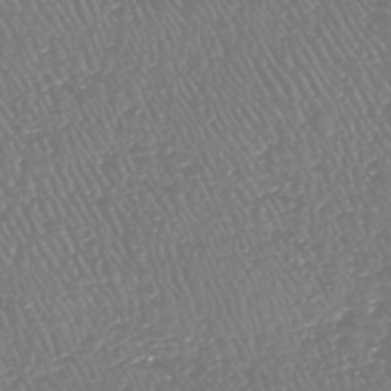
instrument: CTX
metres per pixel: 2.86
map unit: HNhu
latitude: -47.9178
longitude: 29.3132
